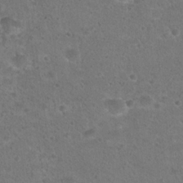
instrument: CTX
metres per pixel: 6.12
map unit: Hto
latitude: 22.4412
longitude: -48.4601
